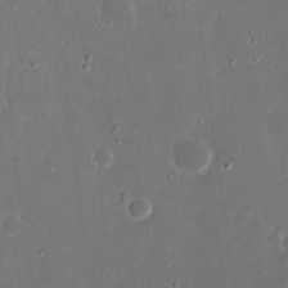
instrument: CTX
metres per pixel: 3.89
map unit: eHh
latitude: 17.0647
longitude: -72.6869
